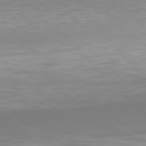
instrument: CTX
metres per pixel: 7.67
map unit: Hpe
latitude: 77.3670
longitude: -175.3104
